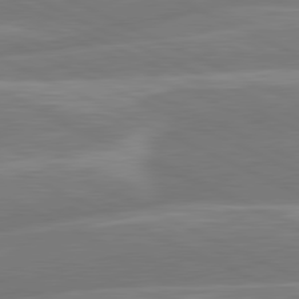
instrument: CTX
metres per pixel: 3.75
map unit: lApd
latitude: 81.2159
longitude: -135.6127
